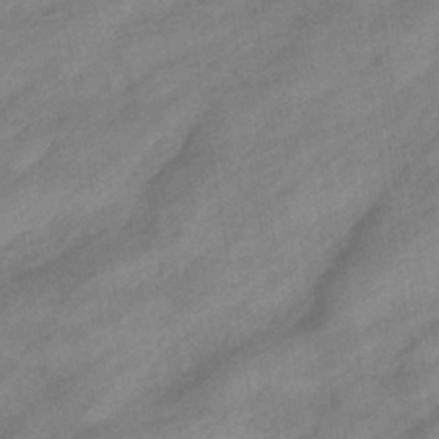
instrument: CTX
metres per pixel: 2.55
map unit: eHb
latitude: -40.8030
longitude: 83.8989
